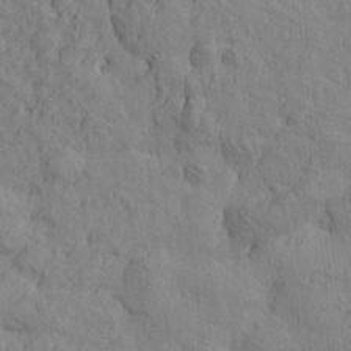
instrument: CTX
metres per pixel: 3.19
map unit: Htu
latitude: -2.2928
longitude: -175.4426
